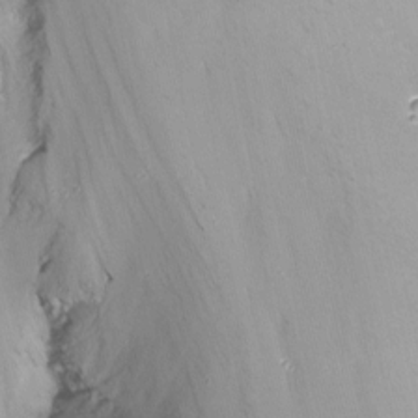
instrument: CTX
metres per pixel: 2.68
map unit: Nhu
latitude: -15.7856
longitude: -52.8758
